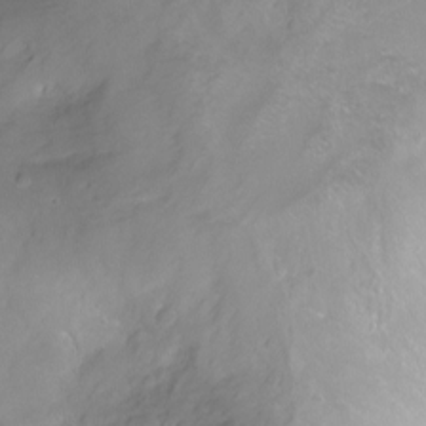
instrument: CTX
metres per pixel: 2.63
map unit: Ht
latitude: -8.3117
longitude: -36.2145
